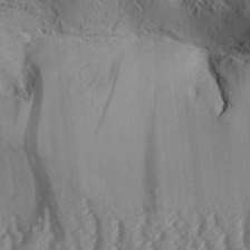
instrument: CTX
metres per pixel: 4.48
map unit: Aa
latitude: 32.8758
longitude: -137.0648
